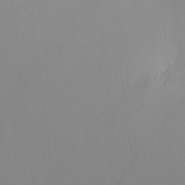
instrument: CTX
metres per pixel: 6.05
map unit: eHh
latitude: -0.6708
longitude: 17.2187
